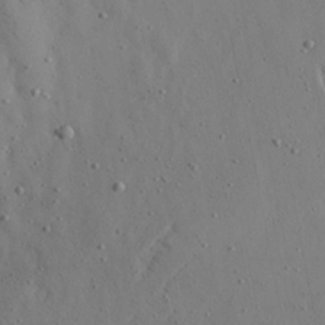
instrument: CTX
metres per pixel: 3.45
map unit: Aa
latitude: 22.4979
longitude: -142.5168
